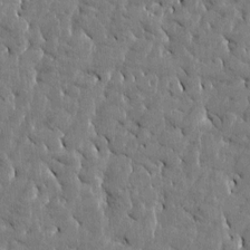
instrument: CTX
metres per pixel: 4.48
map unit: Htu
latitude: -4.1228
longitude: 176.7841
